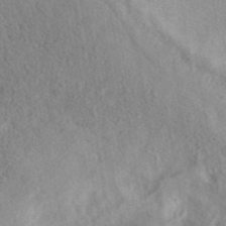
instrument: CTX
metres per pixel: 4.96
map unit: eAb
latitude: 40.6490
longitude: 104.4251
